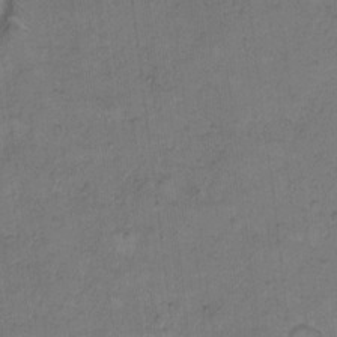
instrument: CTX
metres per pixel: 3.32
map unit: Hto
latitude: 8.0444
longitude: -60.6112
